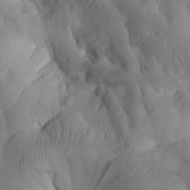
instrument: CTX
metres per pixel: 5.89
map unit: Htu
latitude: 2.3278
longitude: 179.2754
